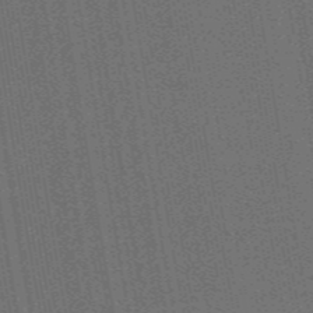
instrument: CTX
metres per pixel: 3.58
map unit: lHb
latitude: -47.4076
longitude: 59.1242
